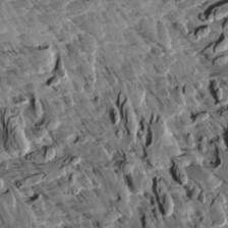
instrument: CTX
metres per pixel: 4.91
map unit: Aa
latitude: 13.2726
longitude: -141.3670
